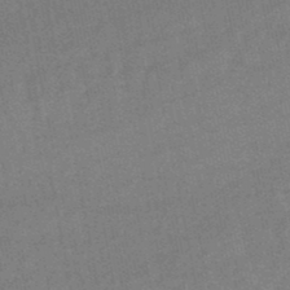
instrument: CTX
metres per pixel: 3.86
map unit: lHb
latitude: -48.8975
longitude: 77.9178
